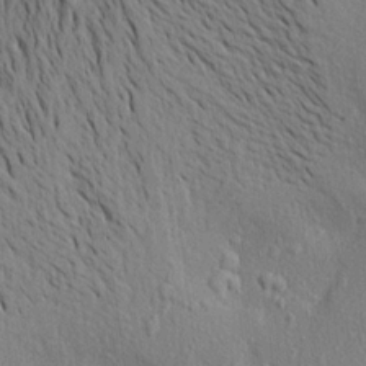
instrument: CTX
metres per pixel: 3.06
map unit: Aa
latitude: 17.9339
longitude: -149.2537
